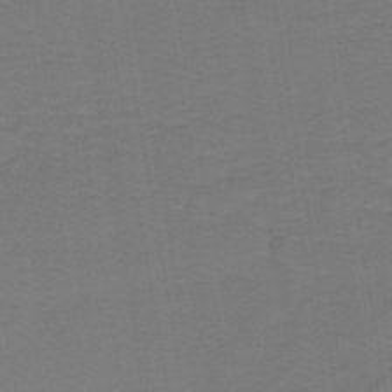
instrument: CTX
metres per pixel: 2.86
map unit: lHb
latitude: -43.3131
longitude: 53.7855
